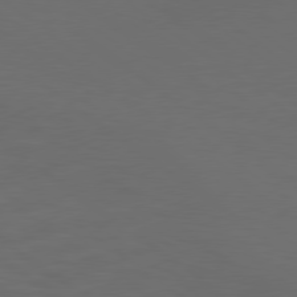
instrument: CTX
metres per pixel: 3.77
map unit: Hpe
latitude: 78.4790
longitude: 174.9163
